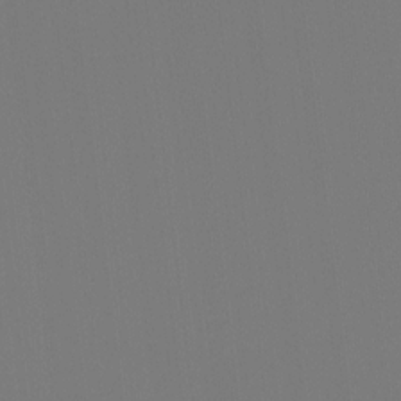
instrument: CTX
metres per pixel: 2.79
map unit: Hto
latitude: -7.8611
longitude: -50.2522
